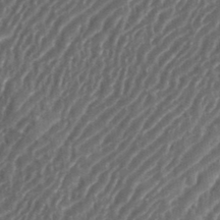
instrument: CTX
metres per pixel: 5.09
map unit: eHh
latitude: 35.8205
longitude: -134.4034
